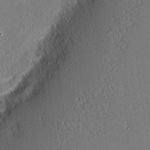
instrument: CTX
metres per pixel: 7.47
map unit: Nhu
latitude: 1.6505
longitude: -78.0822
